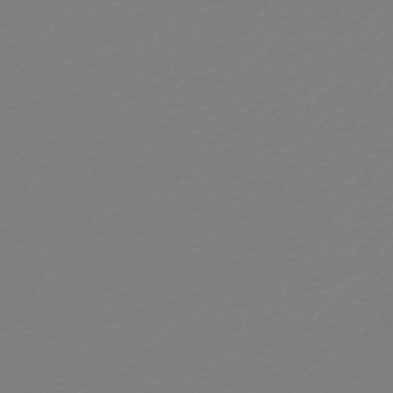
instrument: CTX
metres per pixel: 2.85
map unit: lHb
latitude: -46.4440
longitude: 72.3306
